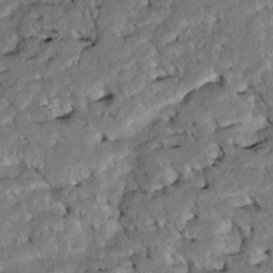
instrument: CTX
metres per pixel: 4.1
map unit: Htu
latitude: -6.5007
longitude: 145.6155
